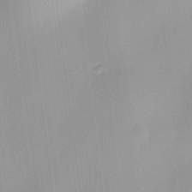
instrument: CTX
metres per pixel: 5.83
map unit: HNhu
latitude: 10.9703
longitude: 9.7478
